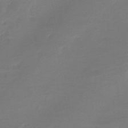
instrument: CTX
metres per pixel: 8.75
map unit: HNhu
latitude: -44.9731
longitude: 96.9920
